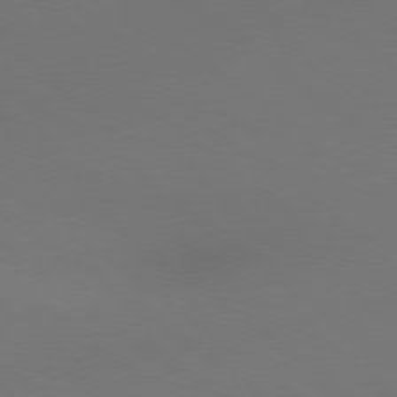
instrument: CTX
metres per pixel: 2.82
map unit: lApd
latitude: 78.9136
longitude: 174.9730
